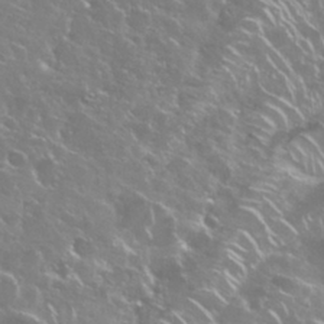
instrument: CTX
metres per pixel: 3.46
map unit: Nhu
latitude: 28.9513
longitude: -60.5923
